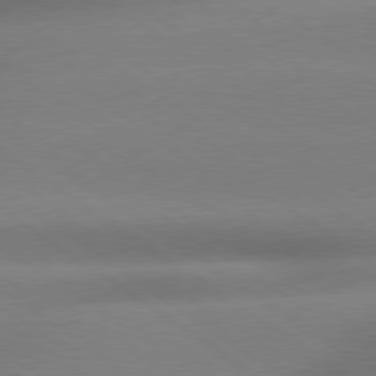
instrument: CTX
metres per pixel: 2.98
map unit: Hpe
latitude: 79.1403
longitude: -134.8947
